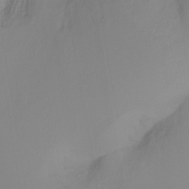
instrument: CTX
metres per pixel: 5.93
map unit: Ht
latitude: -17.1620
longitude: -46.4790
